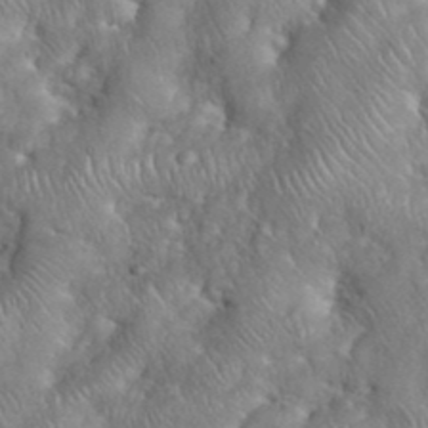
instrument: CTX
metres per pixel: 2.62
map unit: eHh
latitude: 38.7057
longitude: -57.4426
